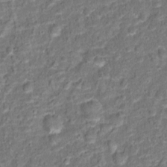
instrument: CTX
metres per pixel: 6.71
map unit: Hto
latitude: 15.4238
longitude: -39.3482
